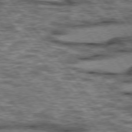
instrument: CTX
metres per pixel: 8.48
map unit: lApd
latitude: 75.8205
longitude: -48.3656
